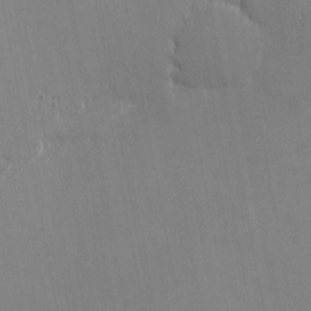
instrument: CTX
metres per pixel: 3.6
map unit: eHh
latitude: -2.3306
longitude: -81.3859
